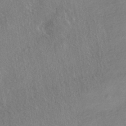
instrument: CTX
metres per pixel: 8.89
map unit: HNhu
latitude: -41.2754
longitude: 98.7085
